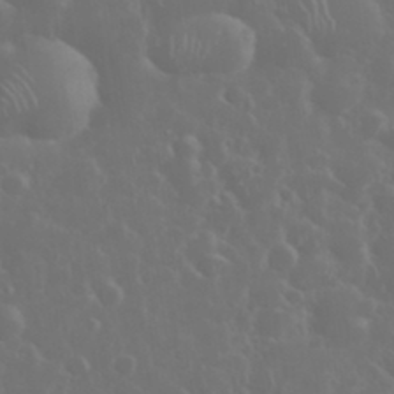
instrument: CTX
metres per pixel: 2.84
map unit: eHh
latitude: 33.9906
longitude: -60.7057
